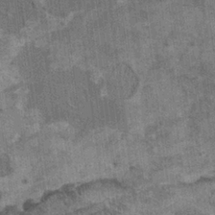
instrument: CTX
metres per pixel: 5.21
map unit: HNhu
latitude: 3.8772
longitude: 4.8786
